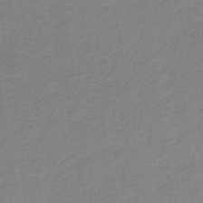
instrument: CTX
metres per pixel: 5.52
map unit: HNb
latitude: -34.8408
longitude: 52.4251
